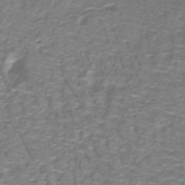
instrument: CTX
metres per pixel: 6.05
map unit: lHb
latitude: -40.3873
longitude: 59.1053
